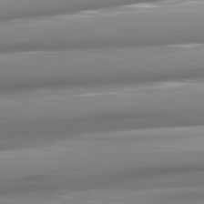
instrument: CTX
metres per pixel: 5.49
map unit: lApd
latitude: 81.5182
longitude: -145.1403
